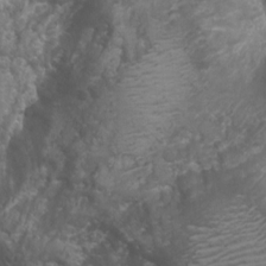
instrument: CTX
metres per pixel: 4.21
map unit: Nhu
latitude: 6.8569
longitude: -20.7057
